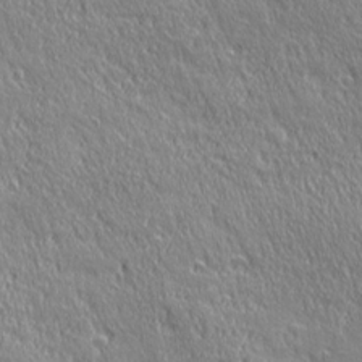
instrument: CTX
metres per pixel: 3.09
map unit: Ave
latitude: 21.3104
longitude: -135.8394
